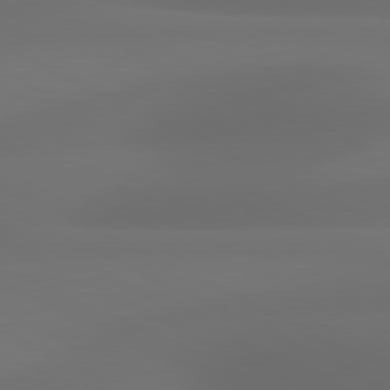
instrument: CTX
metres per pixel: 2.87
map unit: lApd
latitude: 80.8947
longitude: 123.8801
